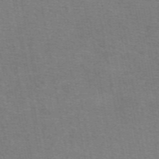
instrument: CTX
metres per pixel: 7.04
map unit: eAb
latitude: 50.2144
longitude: 105.5588
